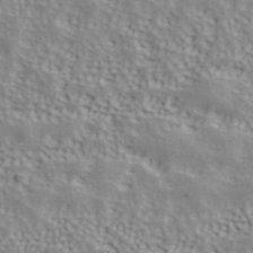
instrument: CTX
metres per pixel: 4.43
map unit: ANa
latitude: 41.2725
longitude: 55.8989
